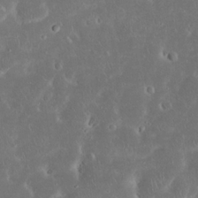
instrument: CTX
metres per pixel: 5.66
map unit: Nhu
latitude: 23.6127
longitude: -70.9891
